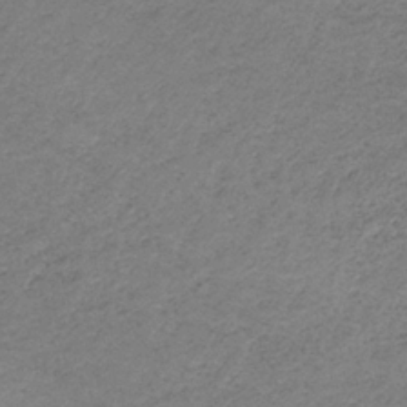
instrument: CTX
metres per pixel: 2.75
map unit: HNb
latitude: -32.8786
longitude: 60.2928
